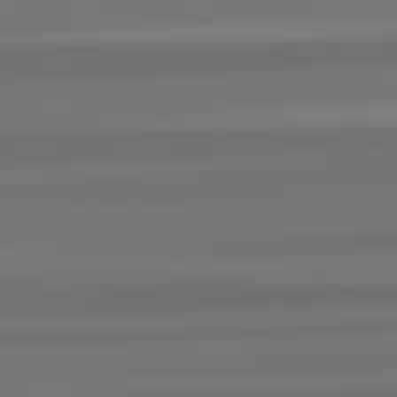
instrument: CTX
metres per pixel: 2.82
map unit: lApd
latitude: 82.8002
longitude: 171.2187
